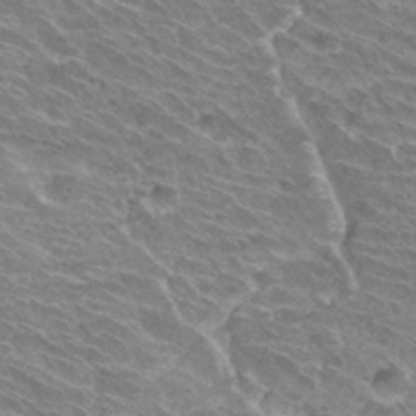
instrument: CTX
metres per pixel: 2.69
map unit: Hto
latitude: 30.9703
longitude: -42.3089
